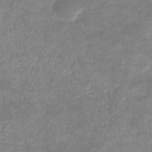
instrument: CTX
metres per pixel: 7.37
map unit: lHb
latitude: -34.1606
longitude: 72.1228
